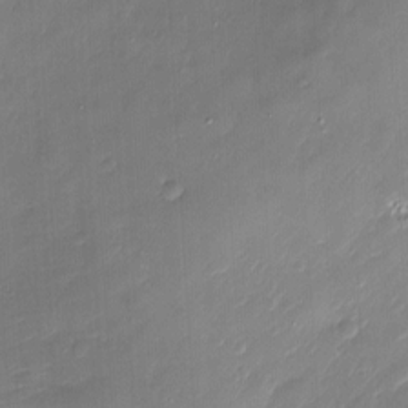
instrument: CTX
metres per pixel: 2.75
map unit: Nve
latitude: -6.9730
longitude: 175.2187
